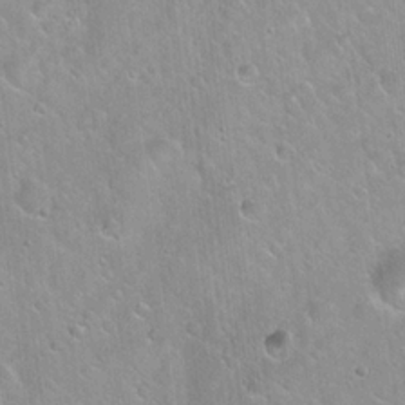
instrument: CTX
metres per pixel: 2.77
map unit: Hto
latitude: 20.5168
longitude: -53.4805
